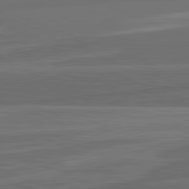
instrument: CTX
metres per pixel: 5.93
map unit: lApd
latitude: 82.1955
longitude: -171.5560
